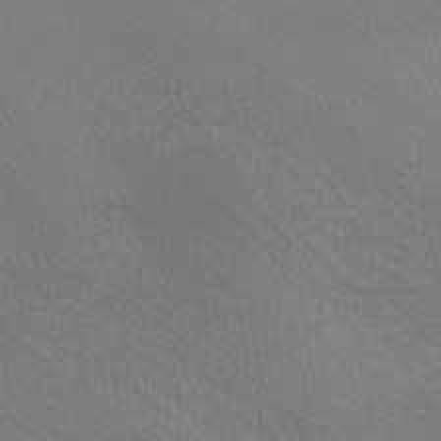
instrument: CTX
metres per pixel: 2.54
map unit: lAa
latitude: -10.6519
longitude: -125.6693
